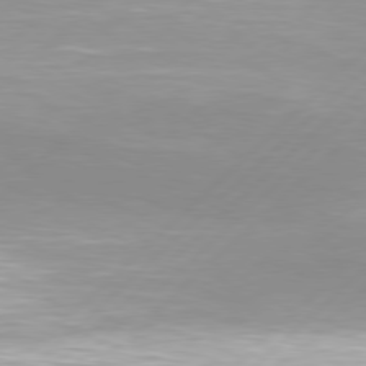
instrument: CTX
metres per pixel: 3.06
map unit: Hpe
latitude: 77.8394
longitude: -131.7450
